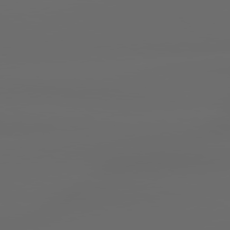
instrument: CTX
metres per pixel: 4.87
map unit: lApd
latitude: 79.3860
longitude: -139.4804
